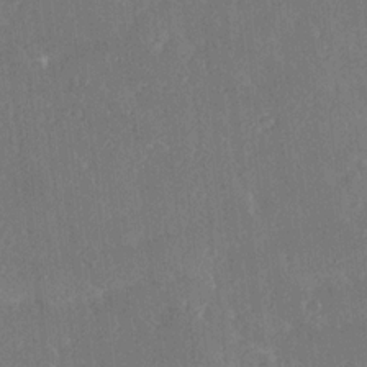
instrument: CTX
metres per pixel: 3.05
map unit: Ave
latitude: 19.1025
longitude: -137.5371
